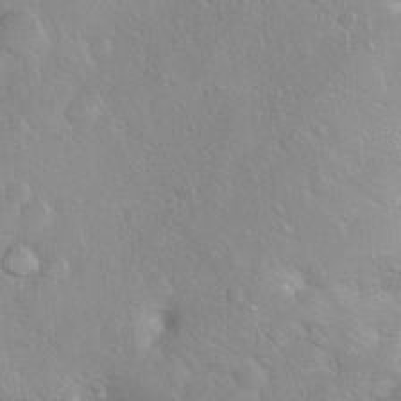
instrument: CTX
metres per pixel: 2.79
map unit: Ht
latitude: 3.3104
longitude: -26.1389
